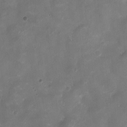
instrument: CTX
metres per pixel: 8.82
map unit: Ht
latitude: -2.7463
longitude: -19.9339
